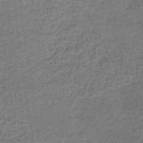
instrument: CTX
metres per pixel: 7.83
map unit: lHb
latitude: -43.8044
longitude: 66.8030
